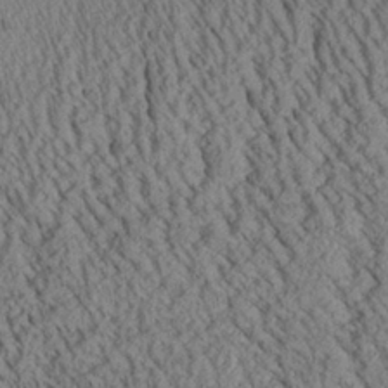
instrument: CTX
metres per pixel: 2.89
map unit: Aa
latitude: 26.0255
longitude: -134.7246
